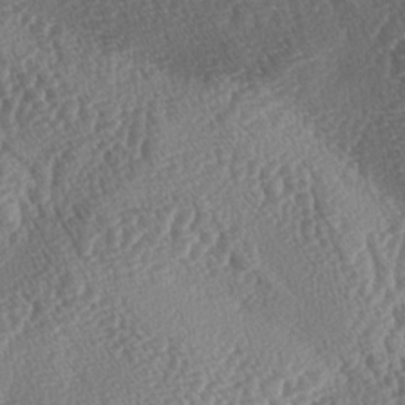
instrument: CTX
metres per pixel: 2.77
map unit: lAa
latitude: -3.7477
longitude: -128.0822
